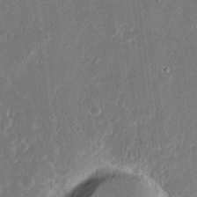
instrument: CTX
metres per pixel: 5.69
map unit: eHh
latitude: 15.5372
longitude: -70.4034
